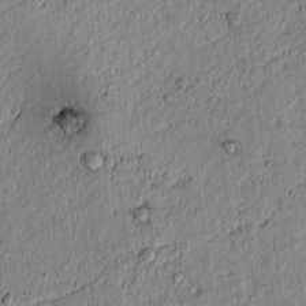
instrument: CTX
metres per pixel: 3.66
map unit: lAvf
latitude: 6.7624
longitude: 164.1795
